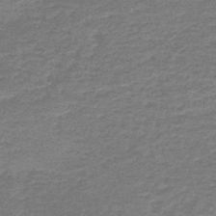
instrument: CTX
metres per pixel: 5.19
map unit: HNb
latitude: -43.5588
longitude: 51.1242
